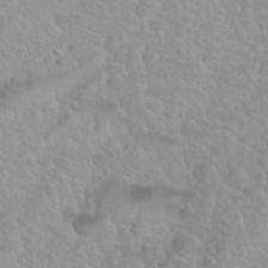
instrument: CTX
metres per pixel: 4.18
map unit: Nhu
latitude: 27.8206
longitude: -52.8191
